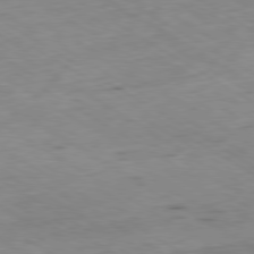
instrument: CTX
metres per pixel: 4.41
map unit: Ap
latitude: -80.1606
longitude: -100.4979
